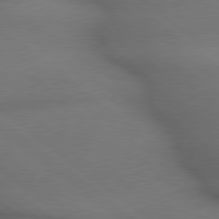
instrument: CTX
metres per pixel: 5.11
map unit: lApd
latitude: 79.2726
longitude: -167.2348
